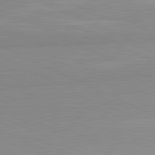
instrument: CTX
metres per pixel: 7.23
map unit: lApd
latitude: 81.9339
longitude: 179.6344
